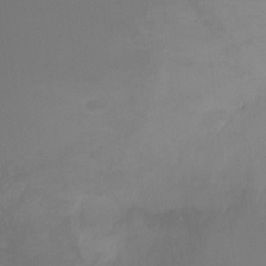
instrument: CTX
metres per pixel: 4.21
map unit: Ht
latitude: -9.7478
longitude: -33.4237
